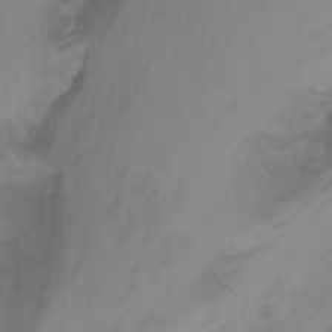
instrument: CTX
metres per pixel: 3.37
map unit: Hto
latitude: 4.2333
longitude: -33.1592
